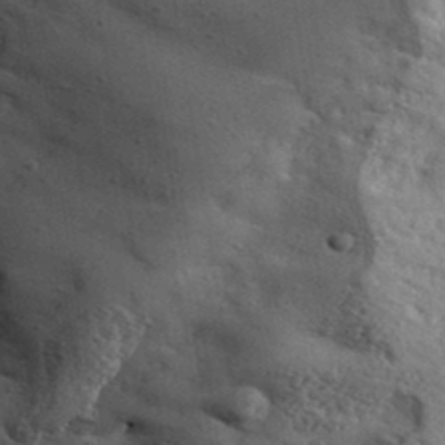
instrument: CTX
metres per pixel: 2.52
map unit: lHvf
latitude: 37.1592
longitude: -87.9339
